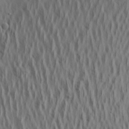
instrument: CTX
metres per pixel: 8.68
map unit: Aa
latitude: 20.9703
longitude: -143.6505
